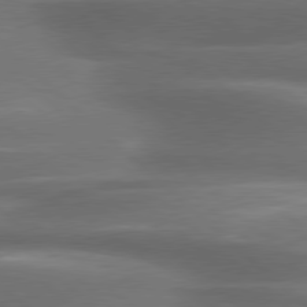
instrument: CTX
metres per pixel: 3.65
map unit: lApd
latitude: 79.3482
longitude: -116.3845
